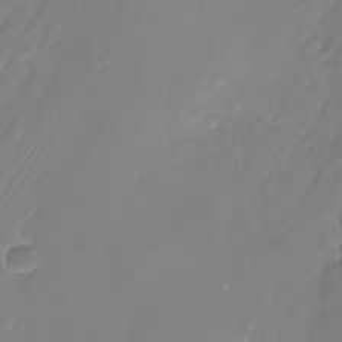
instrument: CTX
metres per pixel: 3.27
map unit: Nhu
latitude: -24.9353
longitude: -71.4426
